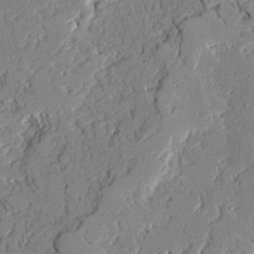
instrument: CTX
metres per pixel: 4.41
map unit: Ave
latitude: 21.7639
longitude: -128.3845
